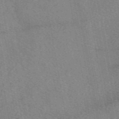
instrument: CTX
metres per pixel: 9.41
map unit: eAb
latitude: 48.8380
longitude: 110.6518
